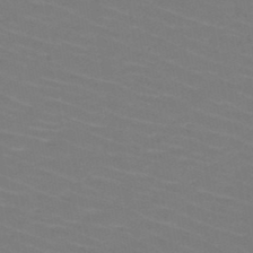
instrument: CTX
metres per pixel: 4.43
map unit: HNb
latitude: -47.5588
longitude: -45.4048
